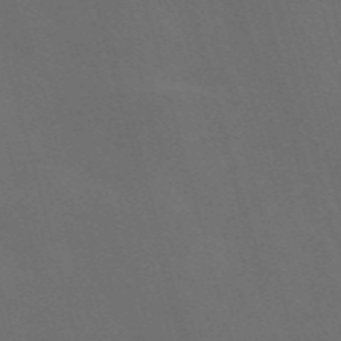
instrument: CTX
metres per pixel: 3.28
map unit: Nve
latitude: -58.0094
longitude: 65.2754
